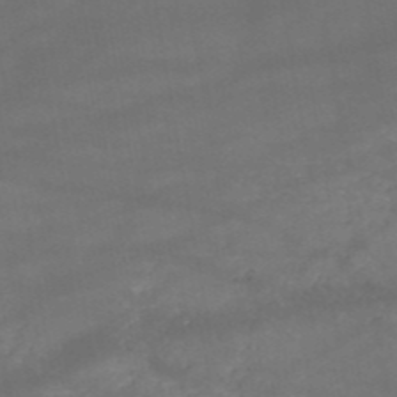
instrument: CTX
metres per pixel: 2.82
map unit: HNb
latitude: -51.0297
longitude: -39.7261
